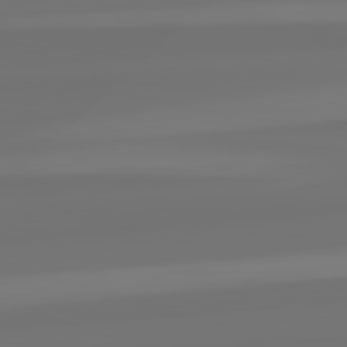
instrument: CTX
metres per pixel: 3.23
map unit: lApd
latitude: 82.4223
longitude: -177.2726
